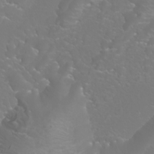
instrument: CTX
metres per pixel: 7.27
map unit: Nhu
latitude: -9.1431
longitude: -70.8002
